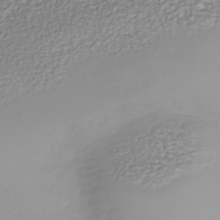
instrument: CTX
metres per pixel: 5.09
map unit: Nhu
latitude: -39.3132
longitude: -84.7435
